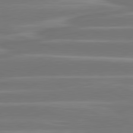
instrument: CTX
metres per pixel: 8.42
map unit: lApd
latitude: 81.4426
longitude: -131.4427
